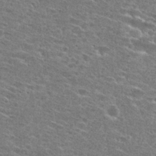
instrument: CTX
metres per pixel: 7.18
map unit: Hto
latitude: 27.8772
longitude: -46.8758
